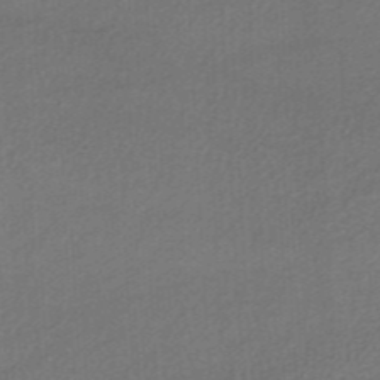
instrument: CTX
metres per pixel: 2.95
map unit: lHb
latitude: -35.9367
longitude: 60.3495
